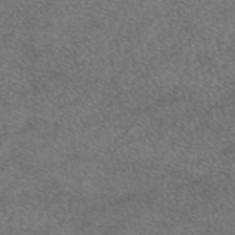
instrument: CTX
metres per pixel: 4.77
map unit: eAb
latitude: 46.9514
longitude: 107.7478
